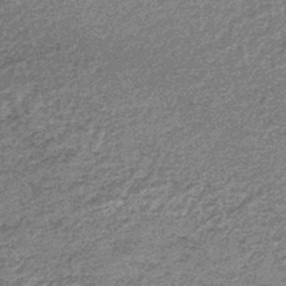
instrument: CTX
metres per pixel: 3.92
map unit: lHb
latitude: -44.3684
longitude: 66.8975
